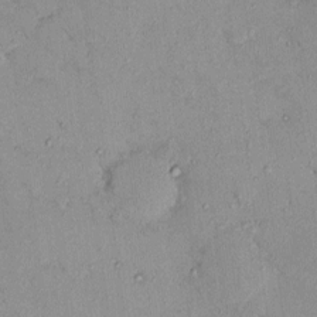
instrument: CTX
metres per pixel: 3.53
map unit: eHh
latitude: -0.0094
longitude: 16.9542
